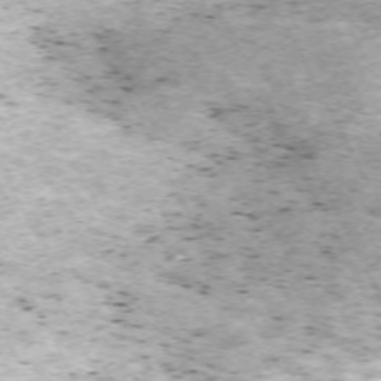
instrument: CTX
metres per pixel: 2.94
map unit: Hpe
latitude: -70.7463
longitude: 12.8030
